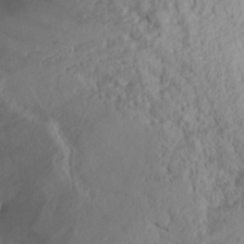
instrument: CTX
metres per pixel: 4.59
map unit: Aa
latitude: 28.6679
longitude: -134.1011
